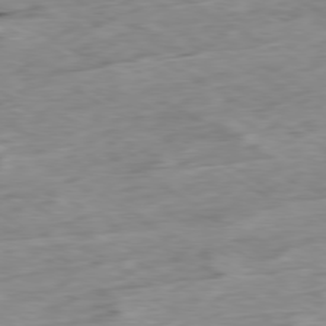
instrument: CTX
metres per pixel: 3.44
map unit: Ap
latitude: -79.9367
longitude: -88.0444
